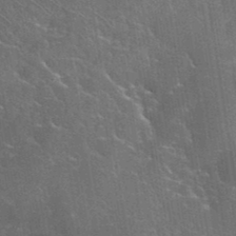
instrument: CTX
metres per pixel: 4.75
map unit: eHh
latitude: 38.3656
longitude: -64.6490
